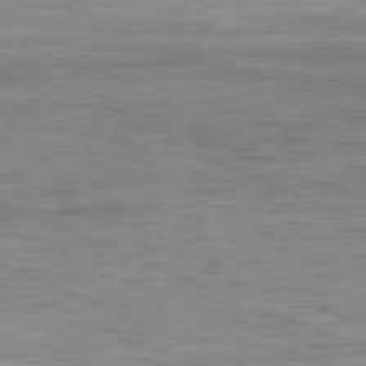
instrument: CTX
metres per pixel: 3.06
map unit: Ap
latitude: -81.2187
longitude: -81.1592
